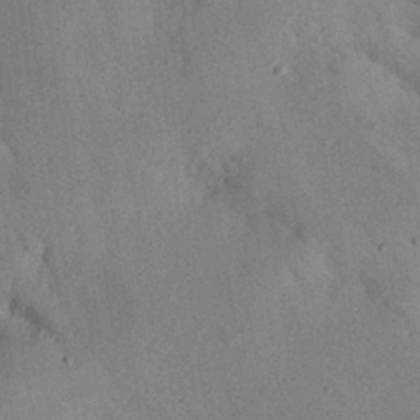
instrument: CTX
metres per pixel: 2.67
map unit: Nhu
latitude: 27.0836
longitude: -71.4993
